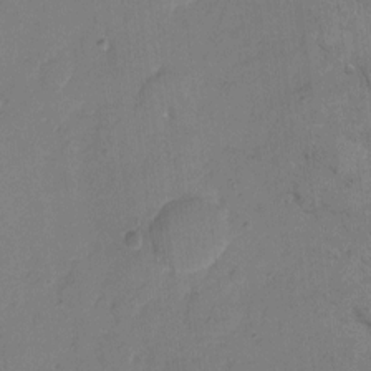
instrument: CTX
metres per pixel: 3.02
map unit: eHh
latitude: 6.0822
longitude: -65.3104
